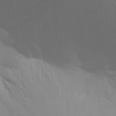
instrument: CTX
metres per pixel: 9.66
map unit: Aa
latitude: 29.3481
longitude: -135.0269
